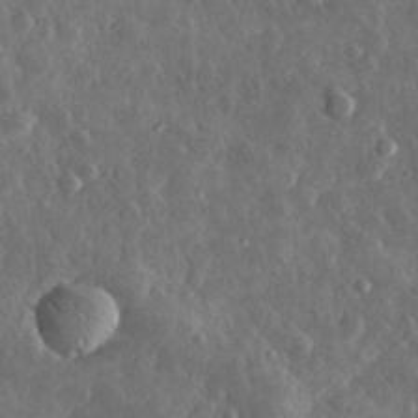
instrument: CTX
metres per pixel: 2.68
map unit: lHvf
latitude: 32.8380
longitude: -90.3278
